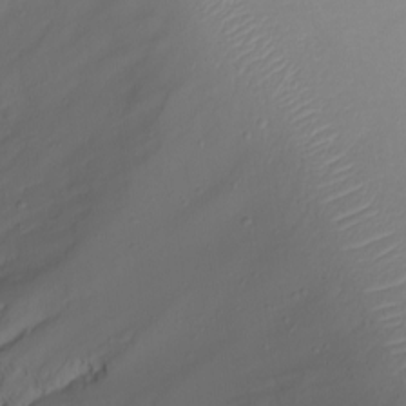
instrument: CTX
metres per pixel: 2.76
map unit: Nhu
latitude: -8.9353
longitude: -80.9136
